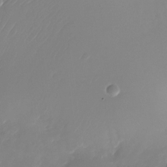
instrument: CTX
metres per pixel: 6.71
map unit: Nhu
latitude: -24.8975
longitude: -71.7449
